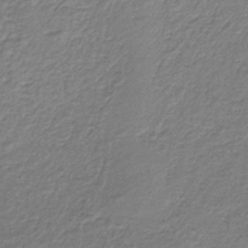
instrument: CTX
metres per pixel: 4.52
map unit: HNb
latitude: -34.2739
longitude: 61.7100
